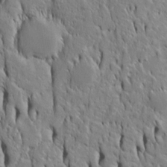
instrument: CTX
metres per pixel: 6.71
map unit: Htu
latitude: -4.7841
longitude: 151.8233
